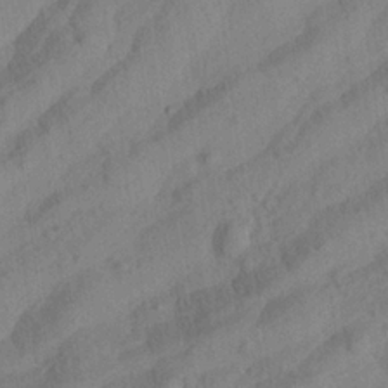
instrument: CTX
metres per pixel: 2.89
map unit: Aa
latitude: 24.0255
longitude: -143.6505
